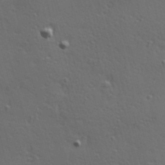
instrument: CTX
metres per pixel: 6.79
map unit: Hve
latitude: 24.6301
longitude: -96.9703
